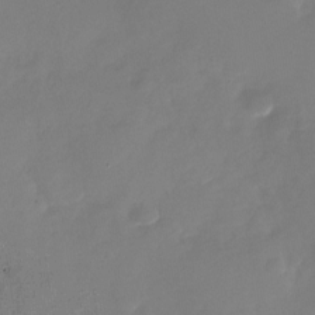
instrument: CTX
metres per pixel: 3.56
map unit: Nhu
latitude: -28.0472
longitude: -76.2144
